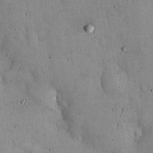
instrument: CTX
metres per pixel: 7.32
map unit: eHh
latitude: 18.9324
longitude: -60.9702
